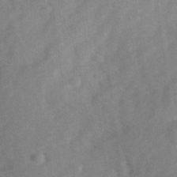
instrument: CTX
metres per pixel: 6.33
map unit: Ave
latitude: 1.2159
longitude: -111.6883
